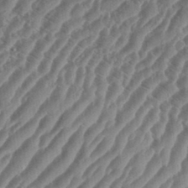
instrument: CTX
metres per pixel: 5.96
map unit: eHh
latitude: 36.1767
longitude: -135.2348
